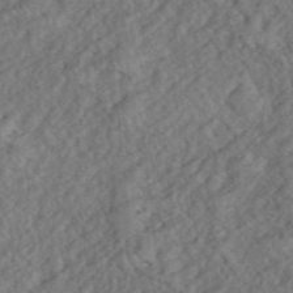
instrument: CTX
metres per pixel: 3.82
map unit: eHh
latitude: 39.2159
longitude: -55.9528
